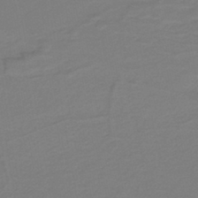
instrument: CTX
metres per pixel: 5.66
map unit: lHb
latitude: -43.0864
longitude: 52.8219
